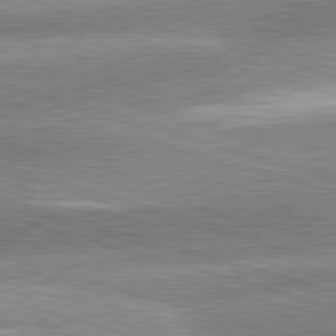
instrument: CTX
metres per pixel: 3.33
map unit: lApd
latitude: 81.2915
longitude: -162.6491
